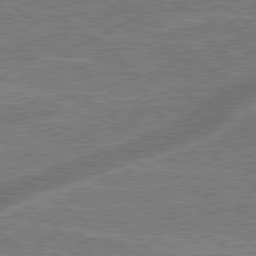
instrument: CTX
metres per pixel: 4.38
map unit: lApd
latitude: 79.2348
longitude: 174.6896
